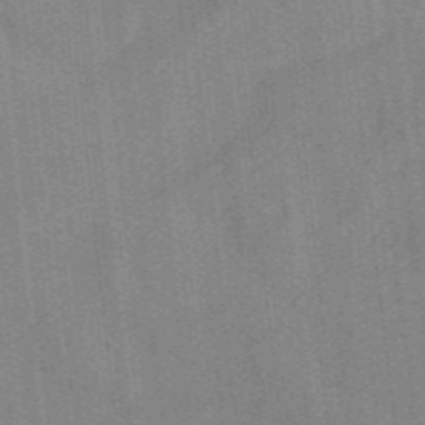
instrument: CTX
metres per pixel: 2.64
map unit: ANa
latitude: -38.1795
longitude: 95.2565
